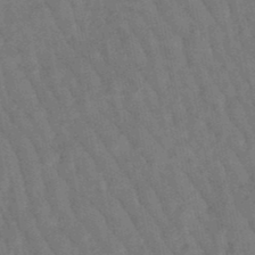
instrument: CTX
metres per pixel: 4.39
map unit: lHb
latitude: -47.6533
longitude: 77.0675
